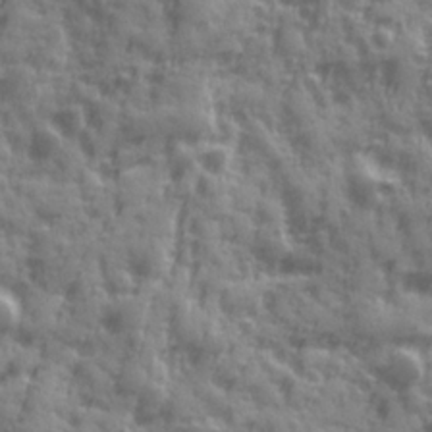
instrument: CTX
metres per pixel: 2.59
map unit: Ave
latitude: 19.2537
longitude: -132.1200
